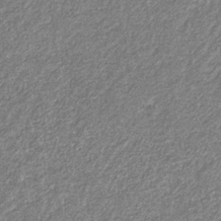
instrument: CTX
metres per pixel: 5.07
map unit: eHb
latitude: -31.6533
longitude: 69.9178
